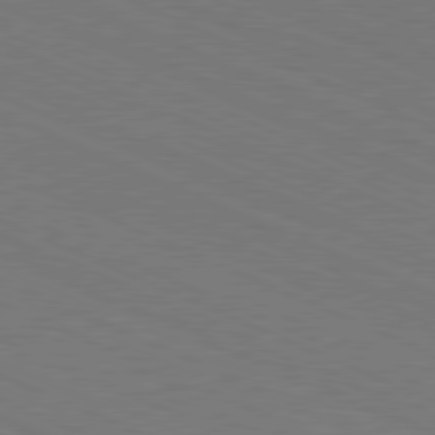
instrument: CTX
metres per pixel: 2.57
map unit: Hpe
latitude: -81.7478
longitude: 15.7289
